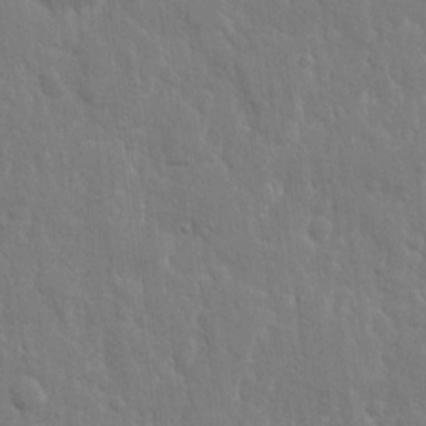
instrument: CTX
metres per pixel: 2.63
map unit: eHh
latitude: 12.8947
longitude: -70.4790
